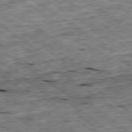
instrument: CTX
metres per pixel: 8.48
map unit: Ap
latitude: -79.2187
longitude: -87.6883
